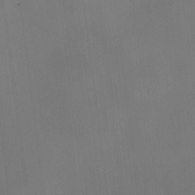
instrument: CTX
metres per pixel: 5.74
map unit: HNhu
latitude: 9.4615
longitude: 10.2173
